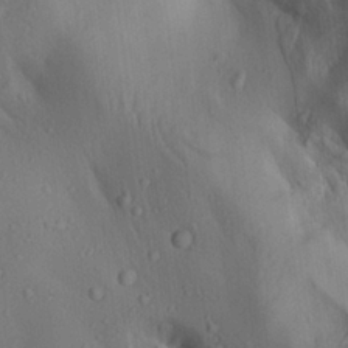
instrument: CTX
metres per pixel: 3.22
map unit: Aa
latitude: 23.0269
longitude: -137.4994
